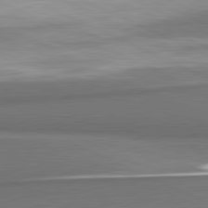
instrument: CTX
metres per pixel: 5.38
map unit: lApd
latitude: 81.5938
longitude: 175.3698
